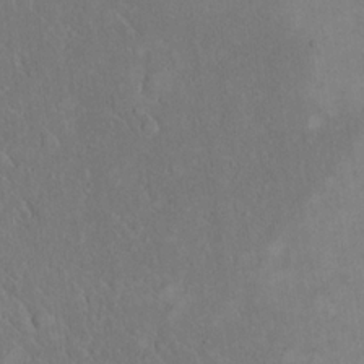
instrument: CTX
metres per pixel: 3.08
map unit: eHh
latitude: 18.2900
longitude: -65.0836
